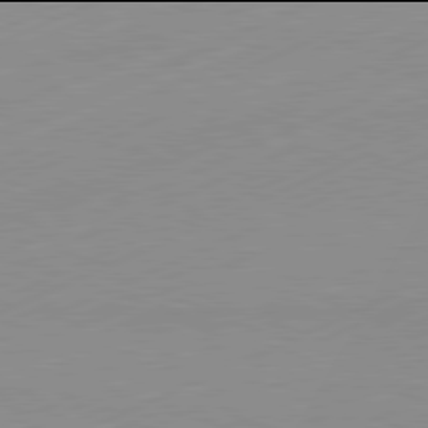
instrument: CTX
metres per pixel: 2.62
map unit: Hpe
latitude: -82.0094
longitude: 12.0850
